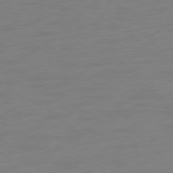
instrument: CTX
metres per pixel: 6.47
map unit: Ap
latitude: -78.6707
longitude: -66.4034
